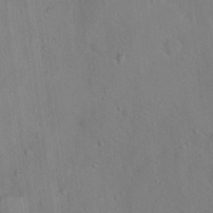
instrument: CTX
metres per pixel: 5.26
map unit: Nhu
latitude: 15.0459
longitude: -36.7246
